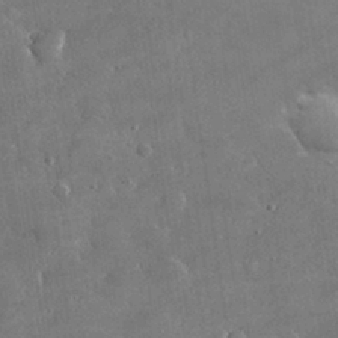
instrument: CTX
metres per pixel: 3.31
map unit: lHvf
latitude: 31.6883
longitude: -93.6316
